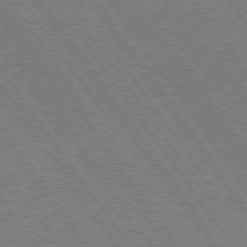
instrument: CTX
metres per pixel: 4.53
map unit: lApd
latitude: 74.7057
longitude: -80.4979
